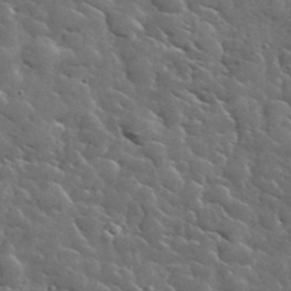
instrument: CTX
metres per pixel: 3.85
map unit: lHvf
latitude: 37.1214
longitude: -90.0633
